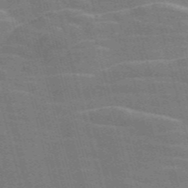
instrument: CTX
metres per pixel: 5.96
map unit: Nve
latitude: -58.4062
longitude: 62.4440
